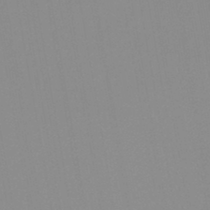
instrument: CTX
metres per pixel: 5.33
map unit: lHb
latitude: -44.1039
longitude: 68.1416
